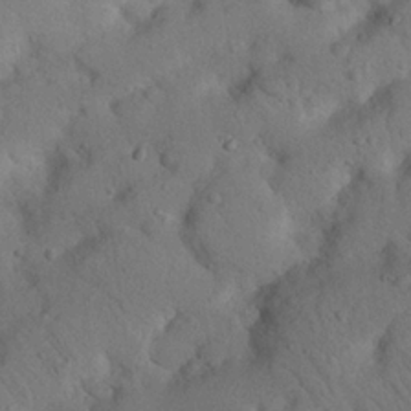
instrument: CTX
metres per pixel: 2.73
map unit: Nhu
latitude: 22.1011
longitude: -75.0647
